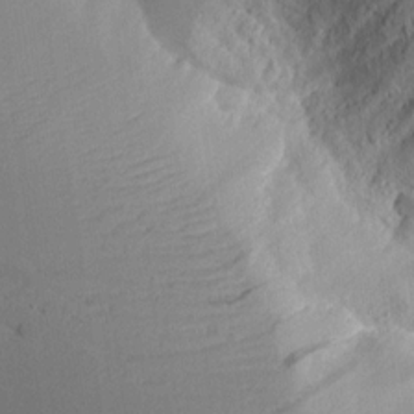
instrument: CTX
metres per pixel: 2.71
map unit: lAvf
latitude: 16.2712
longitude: -125.9717
